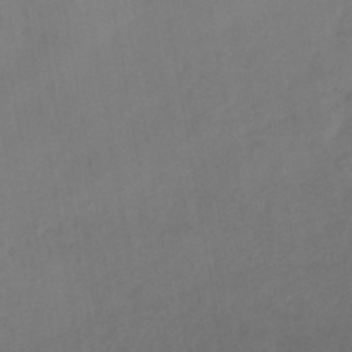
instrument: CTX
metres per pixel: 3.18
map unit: HNhu
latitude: -41.3698
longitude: 101.7099
